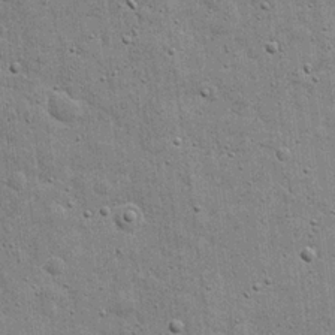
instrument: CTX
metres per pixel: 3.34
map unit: eHh
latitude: 20.5735
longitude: -63.1215
